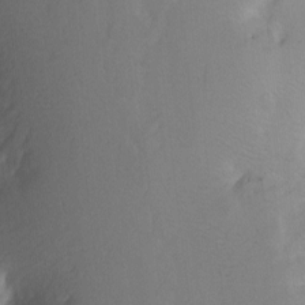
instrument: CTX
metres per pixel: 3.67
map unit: Nhu
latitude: -6.5951
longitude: -66.5356
